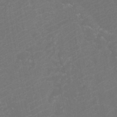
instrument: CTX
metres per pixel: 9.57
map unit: Htu
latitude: -11.5210
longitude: -71.6694
